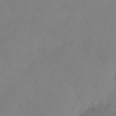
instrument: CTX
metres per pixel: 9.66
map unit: Ht
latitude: -8.8786
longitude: -34.4223
